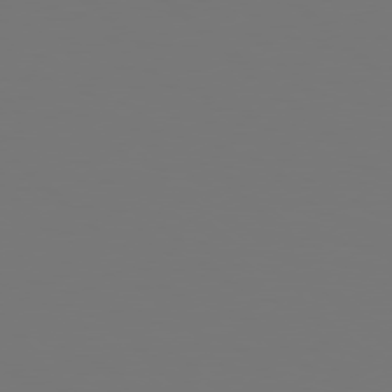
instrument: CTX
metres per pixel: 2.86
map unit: Hpe
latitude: 78.2145
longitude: -163.1592
